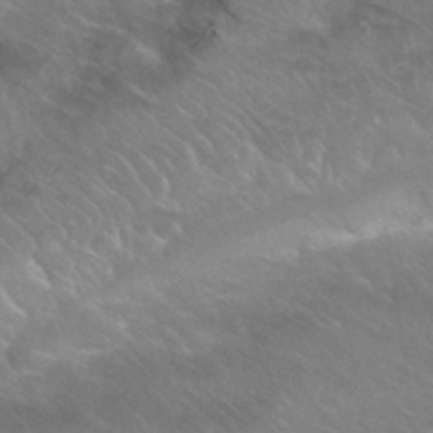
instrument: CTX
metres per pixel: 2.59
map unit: Hto
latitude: 34.8758
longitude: -49.9150
